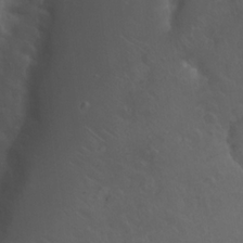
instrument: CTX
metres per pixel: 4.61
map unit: Nhu
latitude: 22.7624
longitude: -66.4034
